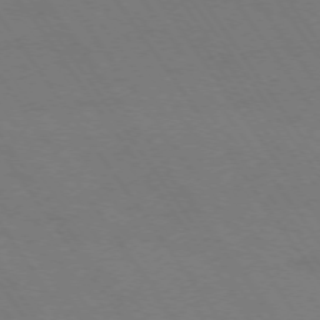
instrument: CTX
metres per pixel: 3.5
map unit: Ap
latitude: -74.4818
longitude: -70.6112
